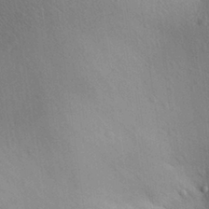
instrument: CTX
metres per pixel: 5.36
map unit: Aa
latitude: 29.1025
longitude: -144.6868
